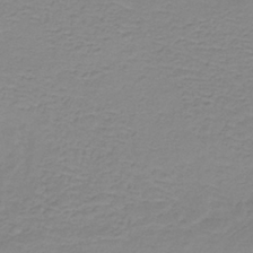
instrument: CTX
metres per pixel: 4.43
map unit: HNb
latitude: -34.5574
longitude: 53.8611
